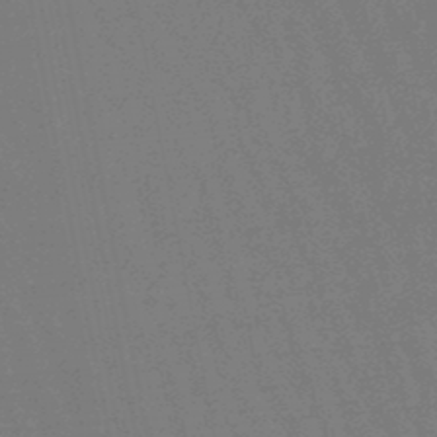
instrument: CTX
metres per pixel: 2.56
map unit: eHb
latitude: -47.1998
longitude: 80.5007
